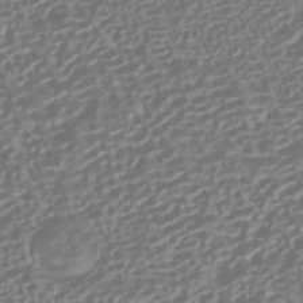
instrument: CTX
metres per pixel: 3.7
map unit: HNhu
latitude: -42.5573
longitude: 106.5574
